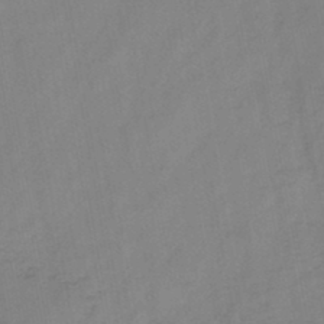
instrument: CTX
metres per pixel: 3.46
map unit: HNb
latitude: -45.0864
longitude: -38.6301
